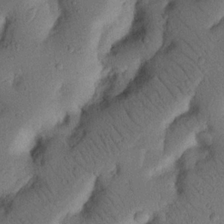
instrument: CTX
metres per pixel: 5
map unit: Nhu
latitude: 20.4979
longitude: -75.0836
